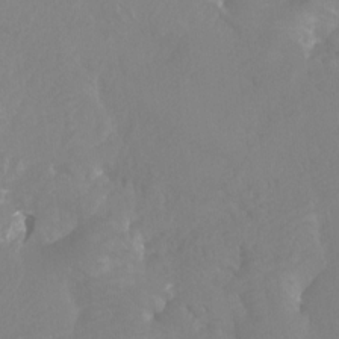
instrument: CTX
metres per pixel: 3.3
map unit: Htu
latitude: -7.3320
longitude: -47.8773
